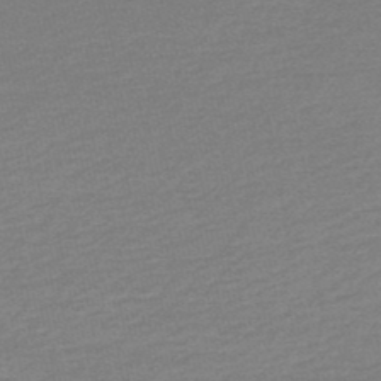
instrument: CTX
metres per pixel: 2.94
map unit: HNb
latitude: -48.1228
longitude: 60.3495
